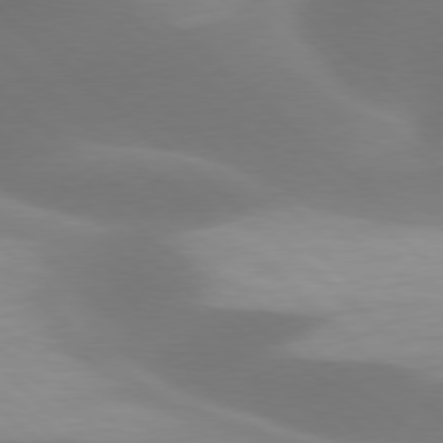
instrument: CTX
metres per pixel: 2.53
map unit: lApd
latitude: 77.8961
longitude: -51.0458
